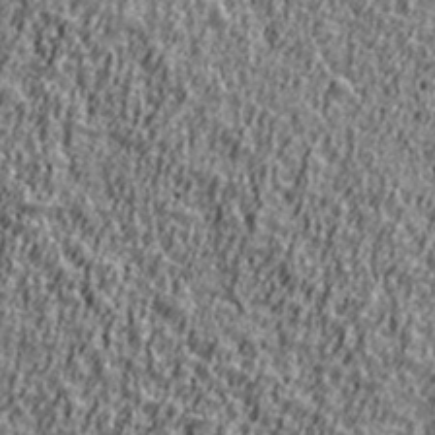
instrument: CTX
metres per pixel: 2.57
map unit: Ave
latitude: 41.6882
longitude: -112.2333
